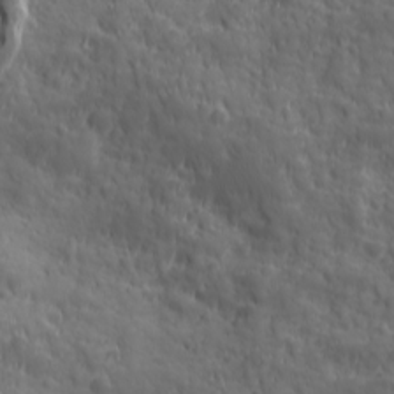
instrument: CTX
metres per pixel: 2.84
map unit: Ave
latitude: 19.2726
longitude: -132.7246
